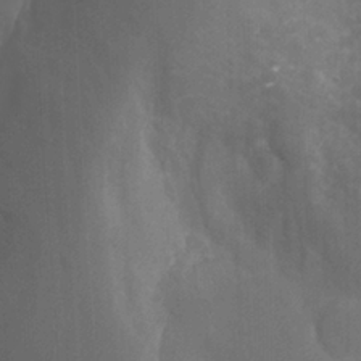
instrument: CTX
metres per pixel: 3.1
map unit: Htu
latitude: -1.3321
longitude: -76.8191
